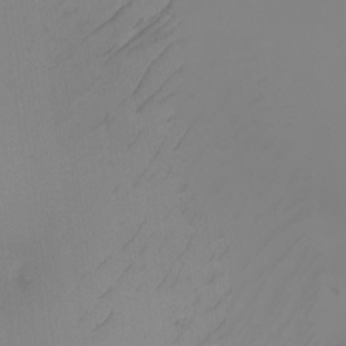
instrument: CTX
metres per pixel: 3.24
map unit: Nhu
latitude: -7.1431
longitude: -90.6113
